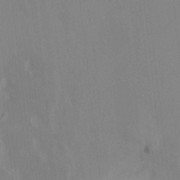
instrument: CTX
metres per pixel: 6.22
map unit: HNhu
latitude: 6.4979
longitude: 1.7478
